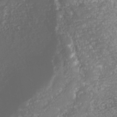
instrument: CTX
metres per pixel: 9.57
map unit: Nhe
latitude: -37.7855
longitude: -88.4790
